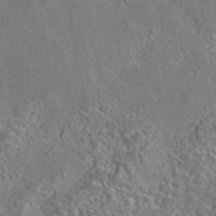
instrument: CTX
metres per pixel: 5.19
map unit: eAb
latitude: 42.4979
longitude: 105.2754
